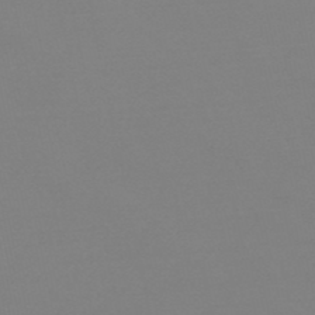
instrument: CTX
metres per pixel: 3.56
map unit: eHb
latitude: -48.8975
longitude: 86.9920
